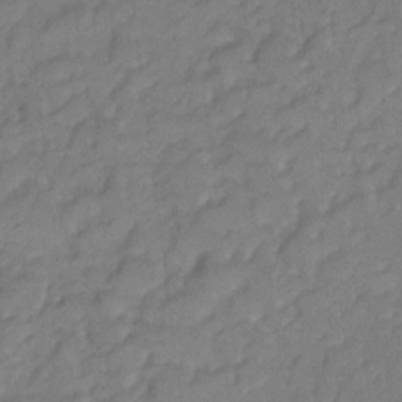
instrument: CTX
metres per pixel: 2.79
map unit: Hto
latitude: 5.8583
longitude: -61.4426
